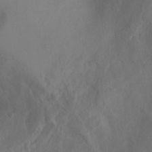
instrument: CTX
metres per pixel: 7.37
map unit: Ht
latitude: -0.2362
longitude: -32.6113
